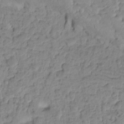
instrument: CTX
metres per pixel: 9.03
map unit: Hto
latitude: -8.0472
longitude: -44.6490
